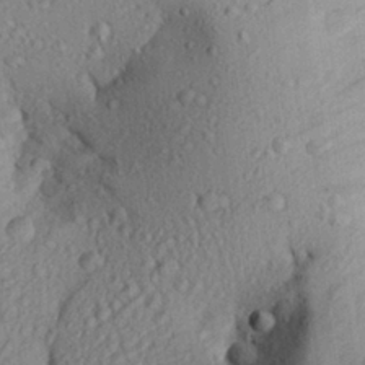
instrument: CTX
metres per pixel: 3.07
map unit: Aa
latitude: 27.4238
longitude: -134.5545
